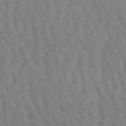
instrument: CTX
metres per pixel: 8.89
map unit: Aa
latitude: 30.5357
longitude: -139.0458
